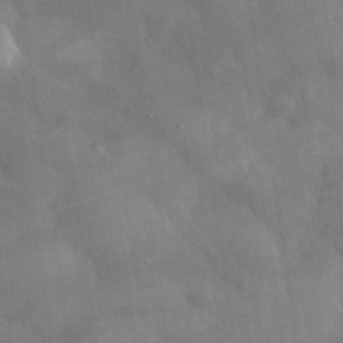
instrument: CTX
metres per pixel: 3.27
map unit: eHh
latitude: 30.6491
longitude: -72.3846
